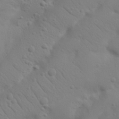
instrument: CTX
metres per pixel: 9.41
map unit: Nhu
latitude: 23.0647
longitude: -73.8584
